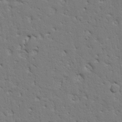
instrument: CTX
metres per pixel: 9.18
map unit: Nhu
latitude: 20.1200
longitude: -78.8758
